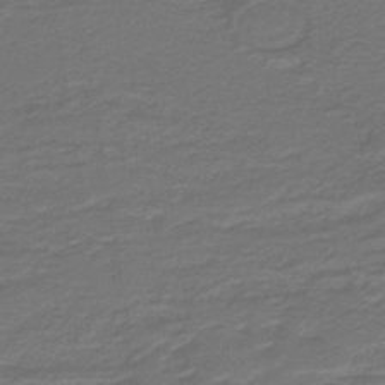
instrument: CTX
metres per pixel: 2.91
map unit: lHb
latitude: -39.5399
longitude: 55.5777
